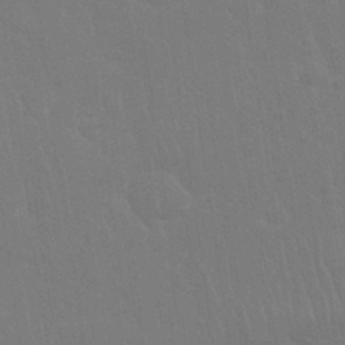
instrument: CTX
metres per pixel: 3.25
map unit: Nhu
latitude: 28.3089
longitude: -64.2900
